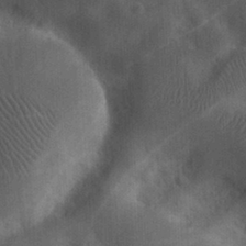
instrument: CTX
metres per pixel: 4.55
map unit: eHh
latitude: 25.7449
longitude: -65.1025
